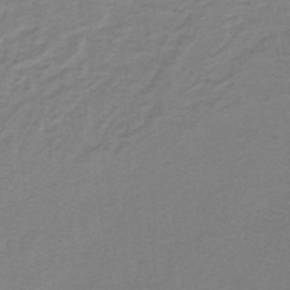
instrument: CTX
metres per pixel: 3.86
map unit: lHb
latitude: -41.2376
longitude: 64.0283
